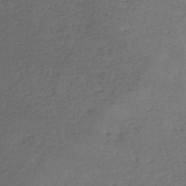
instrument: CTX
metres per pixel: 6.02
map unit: lHb
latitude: -39.8989
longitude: 75.7289
